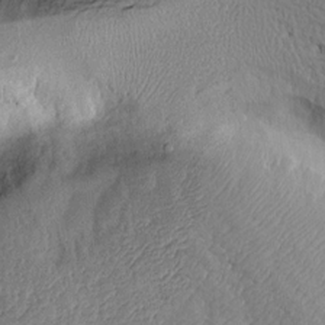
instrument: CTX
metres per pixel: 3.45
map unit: Aa
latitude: 15.1215
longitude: -146.3090
